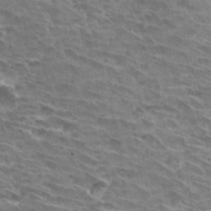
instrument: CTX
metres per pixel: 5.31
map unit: Hto
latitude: 32.8191
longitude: -41.9906
